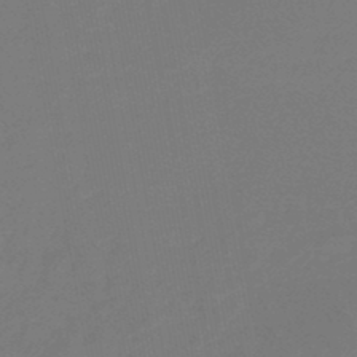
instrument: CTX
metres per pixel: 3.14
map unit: lHb
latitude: -46.8030
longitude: 69.0108
